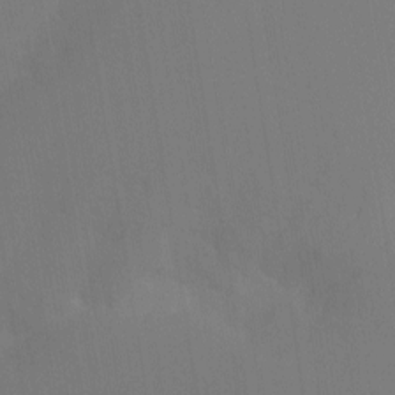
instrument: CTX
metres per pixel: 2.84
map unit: Nhu
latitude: -10.5196
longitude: -75.5560
